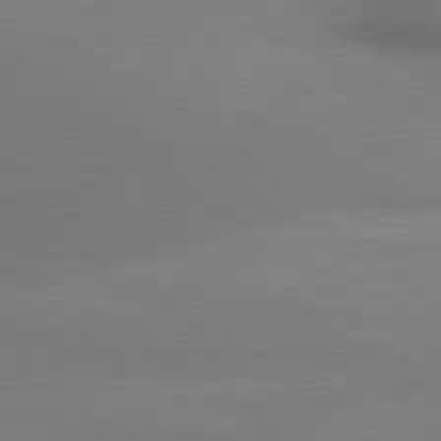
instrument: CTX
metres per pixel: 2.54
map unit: lApd
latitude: 80.4034
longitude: 134.5196
